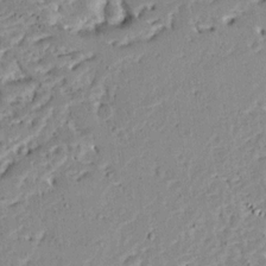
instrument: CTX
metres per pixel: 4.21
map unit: Ave
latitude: 13.4804
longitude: -138.7813
